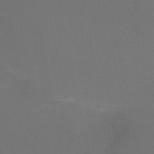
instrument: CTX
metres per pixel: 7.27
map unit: HNb
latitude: -51.8989
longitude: -46.7247
